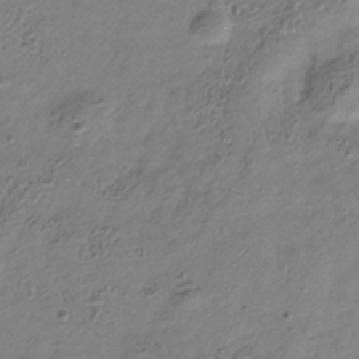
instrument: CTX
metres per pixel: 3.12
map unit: Hve
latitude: -34.1795
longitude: 89.2565
